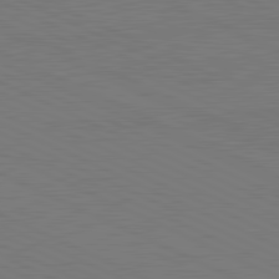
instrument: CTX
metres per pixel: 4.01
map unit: lApd
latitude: 81.4993
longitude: 149.7667
